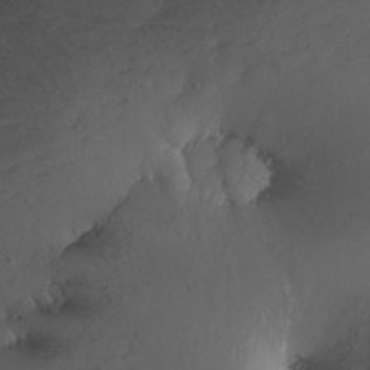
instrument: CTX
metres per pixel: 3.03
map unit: Nhu
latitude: -6.3306
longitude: -77.2915
